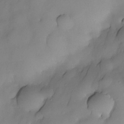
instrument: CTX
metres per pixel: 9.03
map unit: Nhe
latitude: -30.3684
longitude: -139.7261
